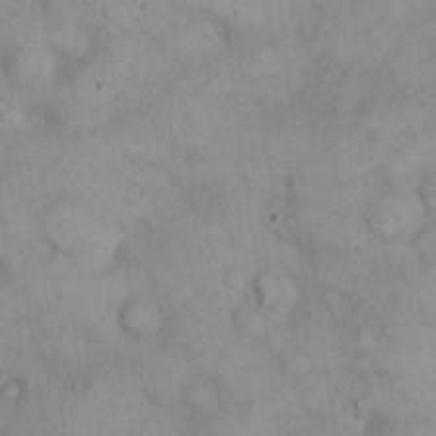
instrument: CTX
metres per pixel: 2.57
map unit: eHh
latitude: 21.4427
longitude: -59.9339
